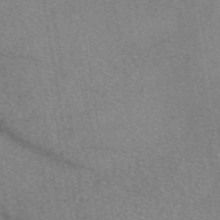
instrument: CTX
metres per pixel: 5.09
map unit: eAb
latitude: 49.0269
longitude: 111.1053
